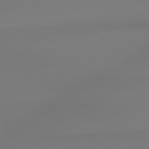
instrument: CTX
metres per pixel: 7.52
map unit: lApd
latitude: 79.0081
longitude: -143.2726
